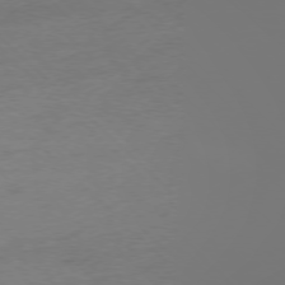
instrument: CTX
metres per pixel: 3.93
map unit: Ap
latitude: -77.2187
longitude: -62.5924
